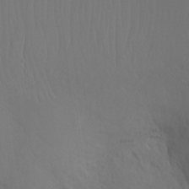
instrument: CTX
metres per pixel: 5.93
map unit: Ht
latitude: -7.3509
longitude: -30.5735
